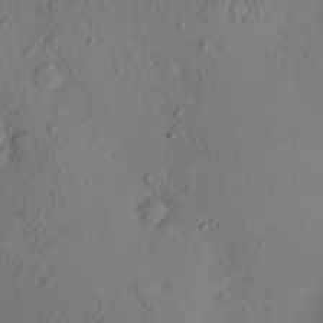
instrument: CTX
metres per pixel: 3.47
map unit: eHh
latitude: -0.8408
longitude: 17.2187
